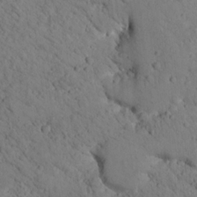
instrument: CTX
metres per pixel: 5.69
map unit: lHvf
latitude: 14.1200
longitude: 178.7085
